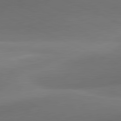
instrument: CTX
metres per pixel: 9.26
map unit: lApd
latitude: 81.3293
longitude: 130.3495
